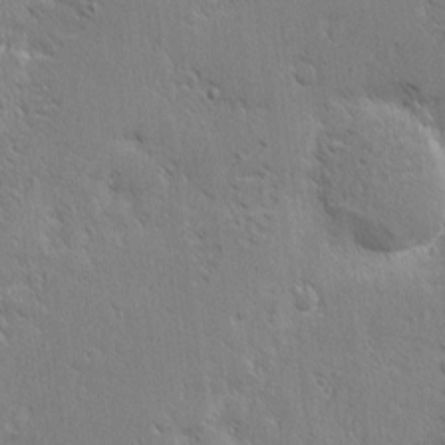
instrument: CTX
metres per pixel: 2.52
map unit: eHh
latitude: 2.2144
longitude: -77.8961
